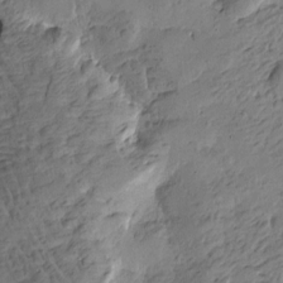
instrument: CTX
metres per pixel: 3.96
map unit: Htu
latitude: -3.9178
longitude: -176.5168
